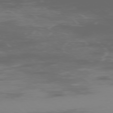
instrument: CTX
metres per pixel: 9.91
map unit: Ap
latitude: -76.3873
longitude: -75.6316
